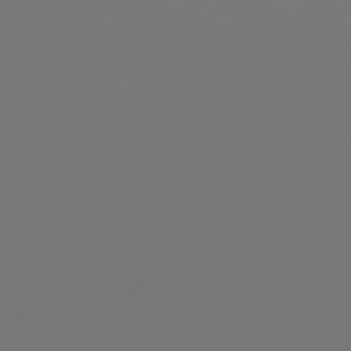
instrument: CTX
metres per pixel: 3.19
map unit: Hpe
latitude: 76.3467
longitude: -137.0837
